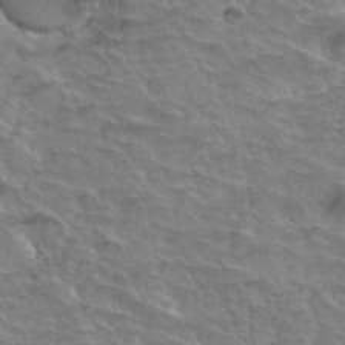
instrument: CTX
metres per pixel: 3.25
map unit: Hto
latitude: 34.9135
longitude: -44.6490
